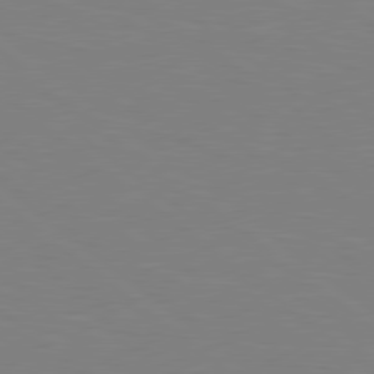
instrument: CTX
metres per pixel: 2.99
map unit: Hpe
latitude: 78.7813
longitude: -148.2523
